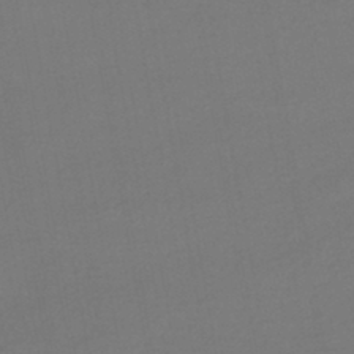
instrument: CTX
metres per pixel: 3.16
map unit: HNhu
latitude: -44.1795
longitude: 93.7855
